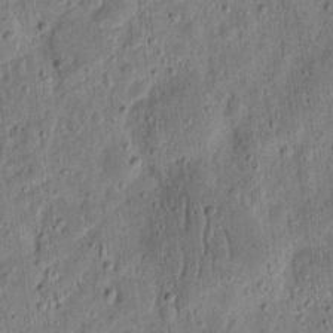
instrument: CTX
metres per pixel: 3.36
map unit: eHh
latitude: 11.2537
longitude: -73.5749
